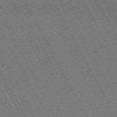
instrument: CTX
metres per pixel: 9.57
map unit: Hpe
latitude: -71.7478
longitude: 11.0864
